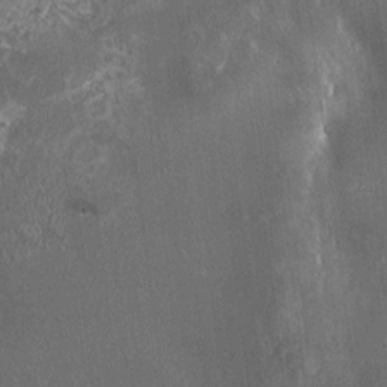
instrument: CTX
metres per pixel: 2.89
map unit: HNhu
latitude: 0.3467
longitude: 6.5385
